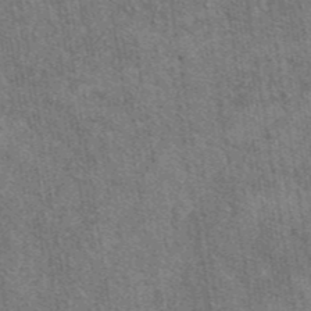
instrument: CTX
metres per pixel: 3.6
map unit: eAb
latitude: 43.0647
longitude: 112.1606
